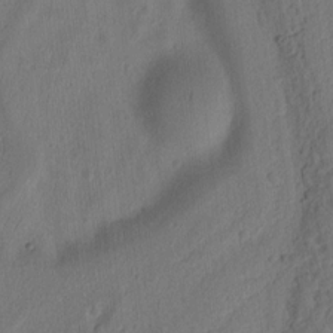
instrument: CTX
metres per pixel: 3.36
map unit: Ht
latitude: 10.3090
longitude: -74.9325
